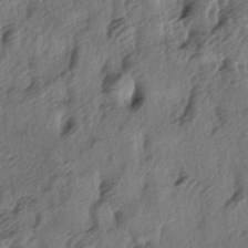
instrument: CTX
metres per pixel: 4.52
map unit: lAa
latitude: -4.9919
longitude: -123.9150
